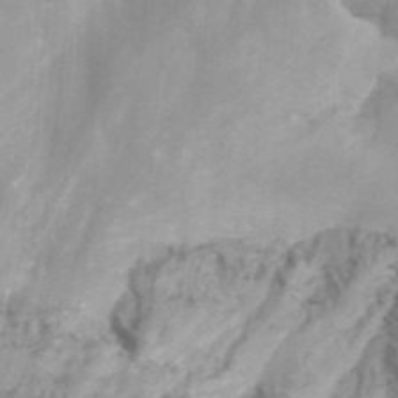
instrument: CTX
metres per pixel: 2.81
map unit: Nhu
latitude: -13.0864
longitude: -66.3278
